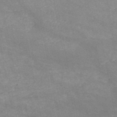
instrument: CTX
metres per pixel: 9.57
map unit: HNb
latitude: -52.0472
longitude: -39.5560
